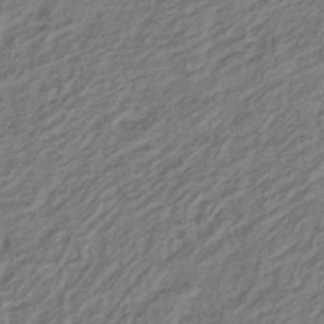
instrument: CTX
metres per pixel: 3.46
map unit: eHb
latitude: -38.0661
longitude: 76.0472
